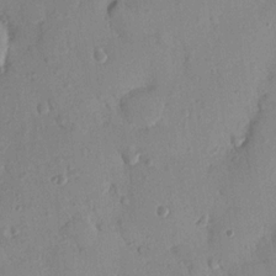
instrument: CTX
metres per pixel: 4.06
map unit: Nhu
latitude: 15.9717
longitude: -78.7813
